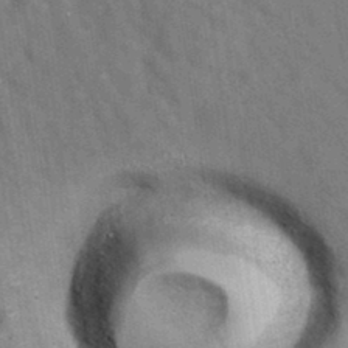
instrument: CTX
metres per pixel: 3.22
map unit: eAb
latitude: 34.4790
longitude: 111.1809
